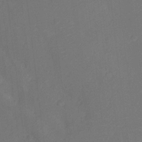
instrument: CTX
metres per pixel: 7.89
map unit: Ht
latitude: -11.1620
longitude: -23.5749
